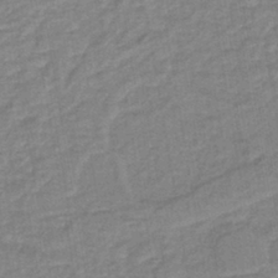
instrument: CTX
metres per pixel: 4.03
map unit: lHb
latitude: -40.5951
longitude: 60.7841
